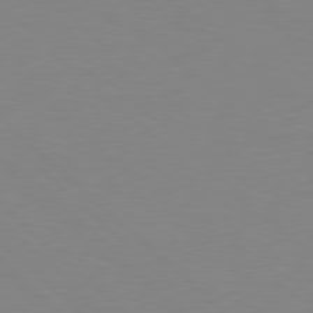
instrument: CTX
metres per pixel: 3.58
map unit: Hpe
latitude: 78.4601
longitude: -164.4979
